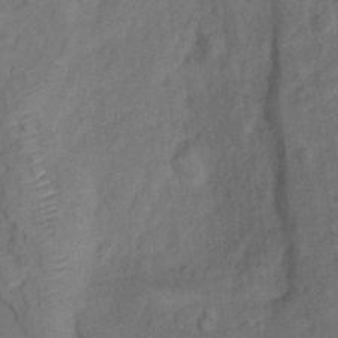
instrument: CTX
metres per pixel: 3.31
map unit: Nhu
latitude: 9.7450
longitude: -25.9717
